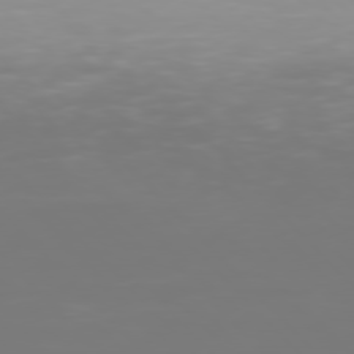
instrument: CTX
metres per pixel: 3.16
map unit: Hpe
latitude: 76.3467
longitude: -133.8394
